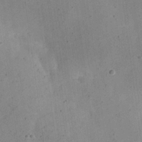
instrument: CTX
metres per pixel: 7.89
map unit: eHh
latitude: 21.7828
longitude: -66.5734
